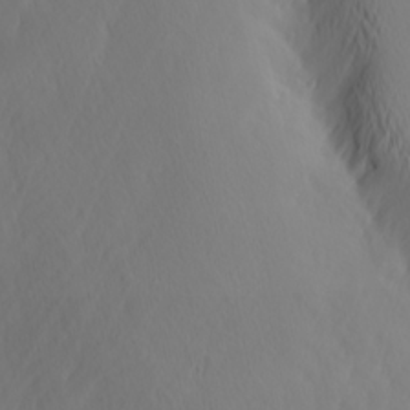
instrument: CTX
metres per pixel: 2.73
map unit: Hve
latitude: 14.2334
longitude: -91.2915
